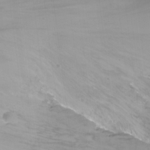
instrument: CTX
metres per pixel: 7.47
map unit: Nhu
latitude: -12.7085
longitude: -61.0269
